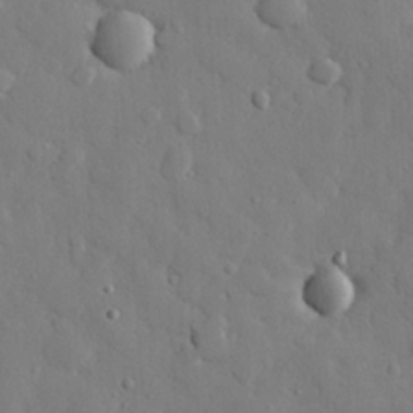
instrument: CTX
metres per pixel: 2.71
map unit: eHh
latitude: 27.5371
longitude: -78.6680
